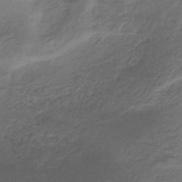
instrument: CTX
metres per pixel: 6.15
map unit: HNb
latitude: -33.6155
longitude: 62.8975
